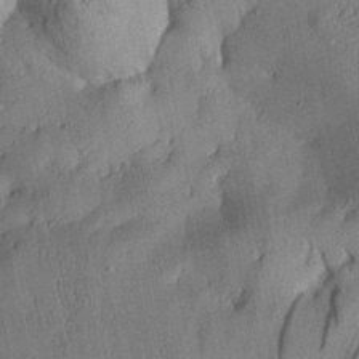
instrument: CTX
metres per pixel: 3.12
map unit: Aa
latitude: 28.5734
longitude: -134.8380
